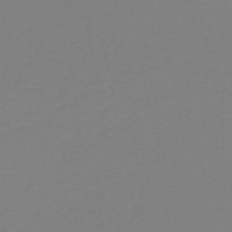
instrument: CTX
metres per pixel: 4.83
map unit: lHb
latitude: -41.2565
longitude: 63.9178
